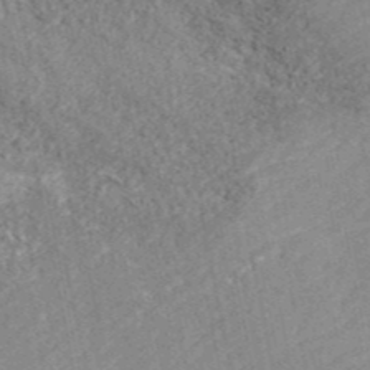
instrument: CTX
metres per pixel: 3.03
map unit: ANa
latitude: 44.1011
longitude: 45.1242
